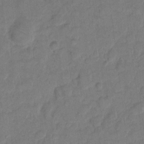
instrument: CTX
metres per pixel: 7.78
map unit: eHh
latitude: 8.3845
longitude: -64.1767
